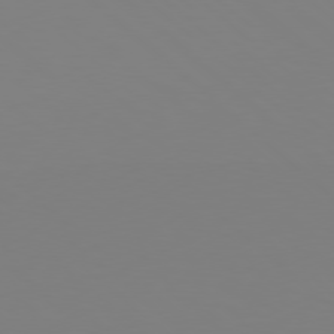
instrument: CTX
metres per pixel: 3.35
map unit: Hpe
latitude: 77.7260
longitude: -174.5735
